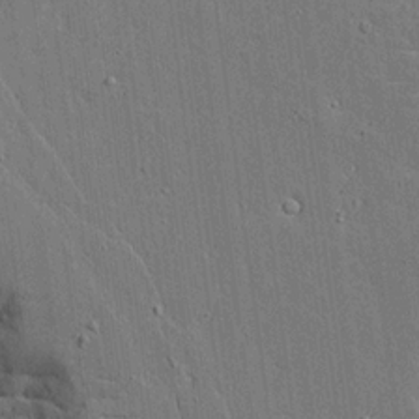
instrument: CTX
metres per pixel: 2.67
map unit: Aa
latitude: 18.4790
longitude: -126.9703
